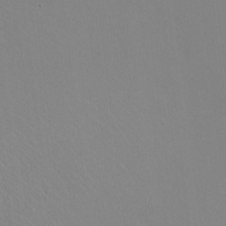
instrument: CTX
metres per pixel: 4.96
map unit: HNhu
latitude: -0.4818
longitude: -1.9150
